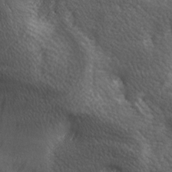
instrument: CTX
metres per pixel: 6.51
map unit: lAa
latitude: -6.5762
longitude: -121.7261
